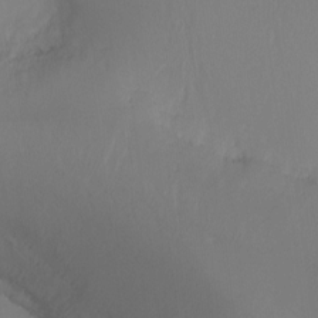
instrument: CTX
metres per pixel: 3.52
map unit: Ht
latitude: -16.6330
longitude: -42.9892
